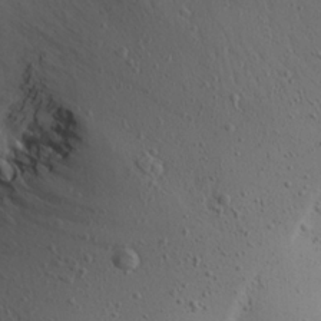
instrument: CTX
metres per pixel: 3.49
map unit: Aa
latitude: 21.8395
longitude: -143.6505
